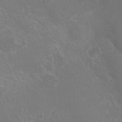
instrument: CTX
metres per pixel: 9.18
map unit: Ht
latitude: -5.3698
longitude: -19.2348
